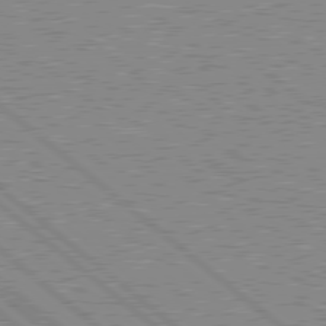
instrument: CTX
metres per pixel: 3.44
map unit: Hpe
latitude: 78.5735
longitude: -143.8206
